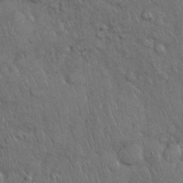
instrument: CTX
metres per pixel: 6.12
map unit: Nhu
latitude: 27.9339
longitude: -68.4601
